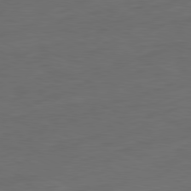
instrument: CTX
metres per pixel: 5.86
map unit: Ap
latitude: -81.7667
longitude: -76.6112
